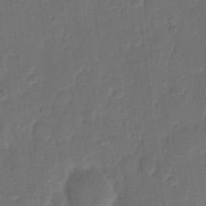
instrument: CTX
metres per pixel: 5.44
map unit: eHh
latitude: 12.2145
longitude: -65.8205
